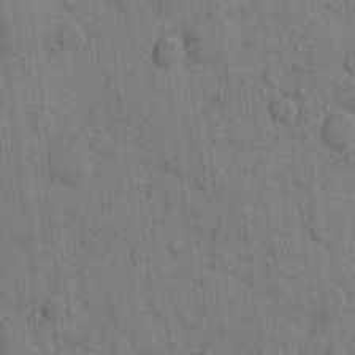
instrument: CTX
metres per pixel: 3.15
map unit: eHh
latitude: 10.2901
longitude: -66.0822
